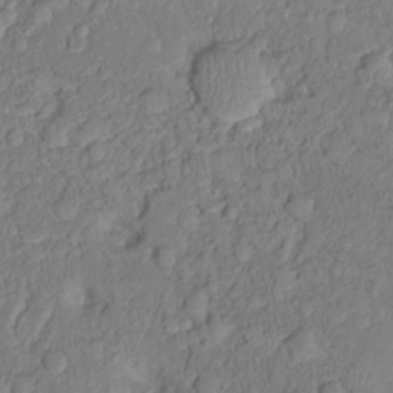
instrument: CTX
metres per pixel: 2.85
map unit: Nhu
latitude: 1.4426
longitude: -14.0822
